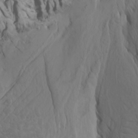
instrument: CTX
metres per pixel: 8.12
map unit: Htu
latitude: -7.8611
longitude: -65.7639
